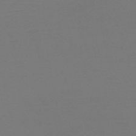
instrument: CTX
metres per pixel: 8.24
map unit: HNb
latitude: -51.4832
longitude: -43.8017
